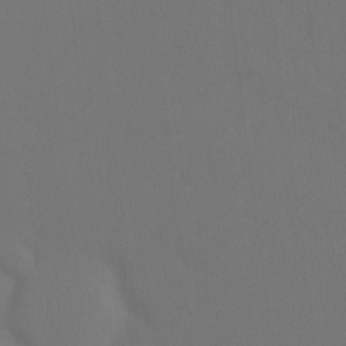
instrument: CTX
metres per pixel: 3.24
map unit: Ht
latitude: -7.8989
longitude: -30.8947
